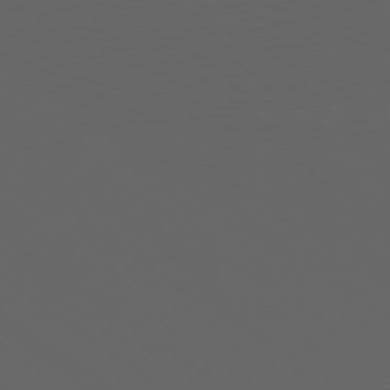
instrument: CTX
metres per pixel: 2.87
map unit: Ap
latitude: -77.5777
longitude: -75.7072
